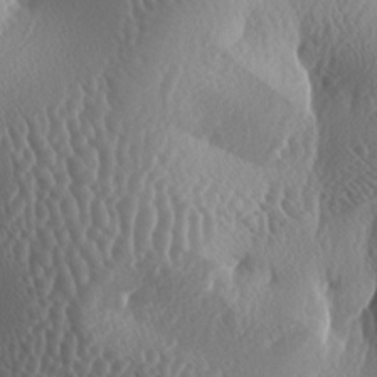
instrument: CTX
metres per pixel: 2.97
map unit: lAa
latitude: -6.0850
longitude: -128.8380
